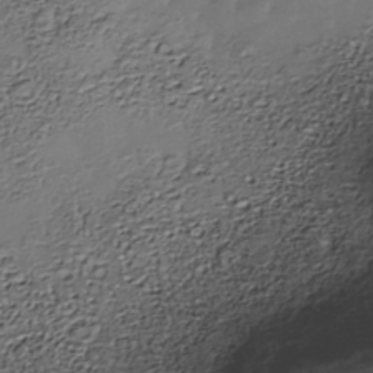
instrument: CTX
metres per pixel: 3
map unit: Nhe
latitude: -38.8408
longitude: -117.0270
